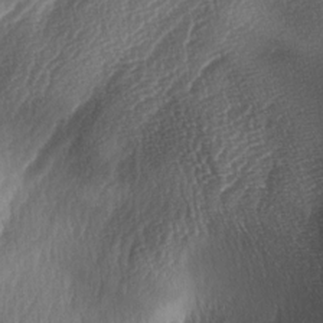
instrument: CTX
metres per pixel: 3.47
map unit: lAa
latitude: -3.8611
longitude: -128.6490
